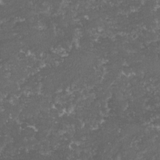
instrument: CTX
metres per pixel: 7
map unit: lHvf
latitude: -15.6911
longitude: -99.4237
